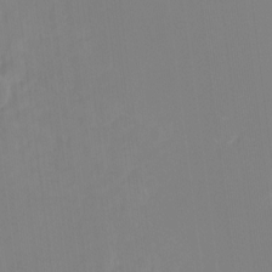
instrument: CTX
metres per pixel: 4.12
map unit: Hto
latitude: -7.1431
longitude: -47.1404
